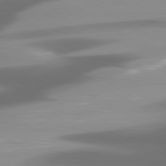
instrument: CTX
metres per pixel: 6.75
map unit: lApd
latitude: 80.1011
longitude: -139.4426
